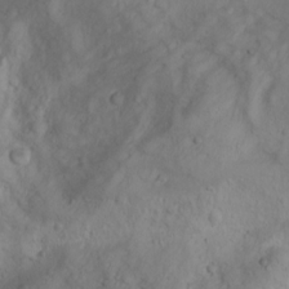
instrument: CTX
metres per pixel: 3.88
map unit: Htu
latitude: -0.6141
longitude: -74.8380
